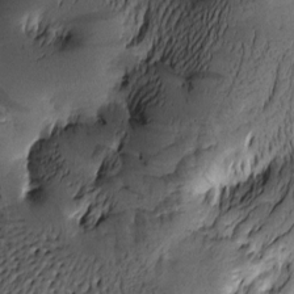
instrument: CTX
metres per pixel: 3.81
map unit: Htu
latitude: -2.4628
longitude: -177.2726
